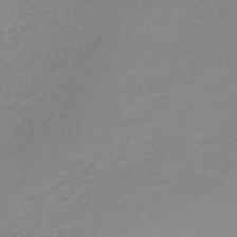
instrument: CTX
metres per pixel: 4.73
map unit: lHb
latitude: -36.8219
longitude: 61.6155
